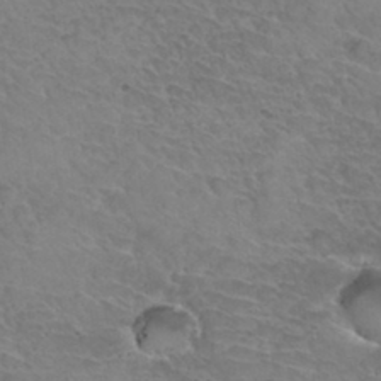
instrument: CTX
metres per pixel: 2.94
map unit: Hto
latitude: 33.9717
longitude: -46.2901
